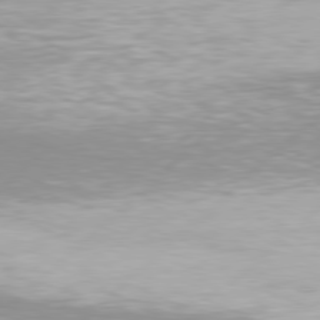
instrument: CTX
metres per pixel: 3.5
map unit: Hpe
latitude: 78.0255
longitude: -131.5560
